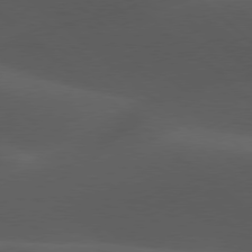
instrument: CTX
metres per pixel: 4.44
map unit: lApd
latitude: 77.9150
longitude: -54.9136
